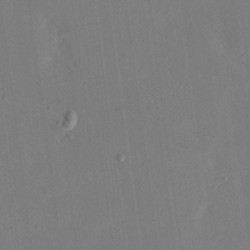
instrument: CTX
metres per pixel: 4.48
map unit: eHh
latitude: 19.2348
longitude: -69.7261
